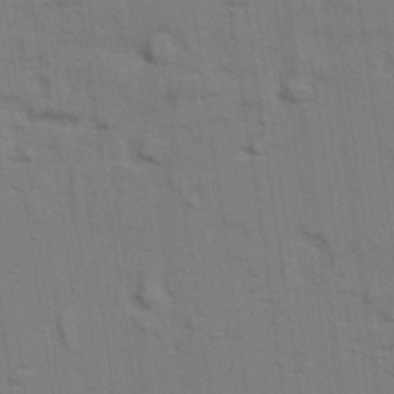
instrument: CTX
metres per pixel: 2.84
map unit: lAvf
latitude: 28.9513
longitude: -108.9702
